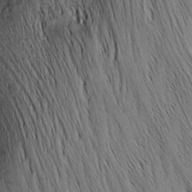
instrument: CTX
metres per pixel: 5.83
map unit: Nhu
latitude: -4.3117
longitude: -149.9717
